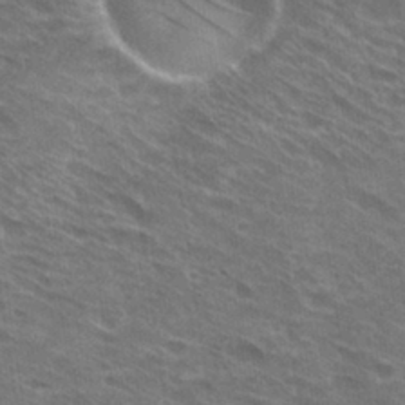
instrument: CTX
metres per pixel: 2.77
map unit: Hto
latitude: 31.0270
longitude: -45.0269
